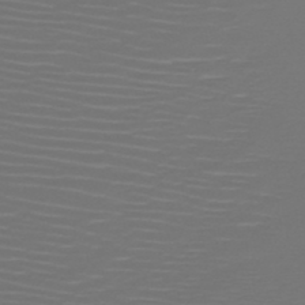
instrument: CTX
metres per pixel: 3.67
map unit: HNb
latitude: -47.8989
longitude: -44.8191
